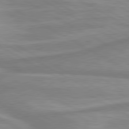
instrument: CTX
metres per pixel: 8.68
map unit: lApd
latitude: 80.4034
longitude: -173.4426
